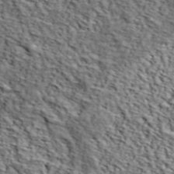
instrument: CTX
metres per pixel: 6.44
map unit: lHvf
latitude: 38.7624
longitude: -87.2348
